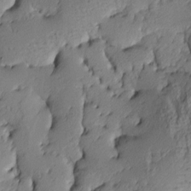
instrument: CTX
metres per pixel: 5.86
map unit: lAa
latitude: 4.4412
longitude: -116.1956
